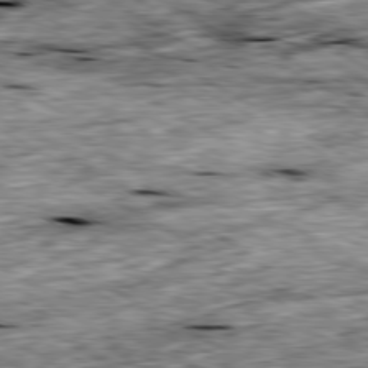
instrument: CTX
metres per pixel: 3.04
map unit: Ap
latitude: -80.5574
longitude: -88.4223
